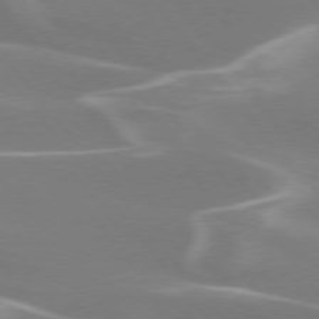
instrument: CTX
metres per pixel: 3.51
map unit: lApd
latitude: 75.4238
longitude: -62.8947
